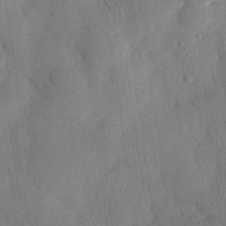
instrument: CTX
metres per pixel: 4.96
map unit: eHh
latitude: 26.0444
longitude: -79.7450
